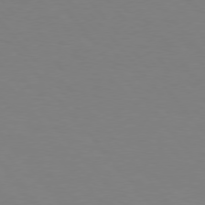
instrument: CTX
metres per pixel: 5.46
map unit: Hpe
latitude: 75.7639
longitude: -141.4048
